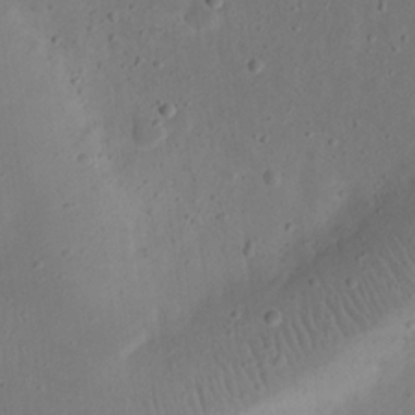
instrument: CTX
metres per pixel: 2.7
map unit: eHh
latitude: 23.0836
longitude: -69.8772
